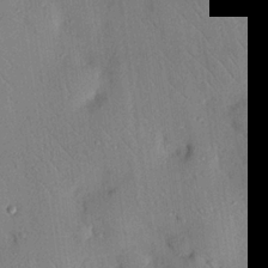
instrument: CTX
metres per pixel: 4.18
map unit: eHh
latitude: 25.3670
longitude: -76.1577
